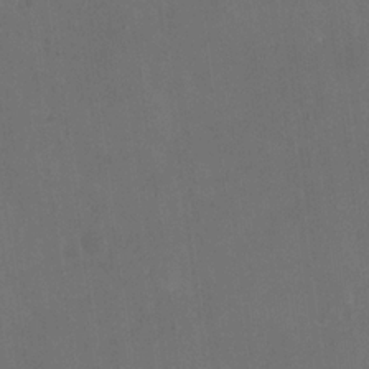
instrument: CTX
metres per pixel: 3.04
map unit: eHh
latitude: 19.2159
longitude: -65.8961
